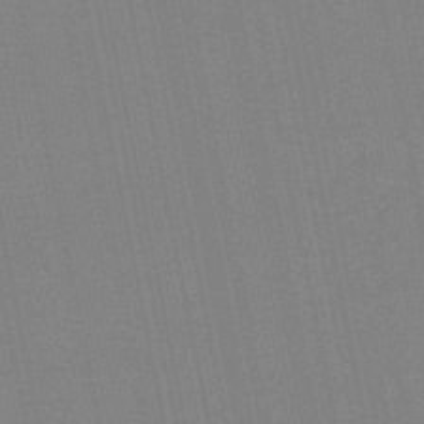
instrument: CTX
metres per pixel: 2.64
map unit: lHb
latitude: -49.3510
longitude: 80.3495
